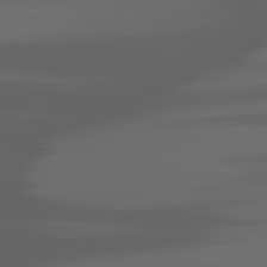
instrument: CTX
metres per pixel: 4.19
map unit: lApd
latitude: 80.4223
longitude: -140.8380
